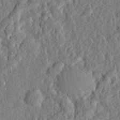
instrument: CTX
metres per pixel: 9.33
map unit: eHh
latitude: 27.8772
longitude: -76.5545
